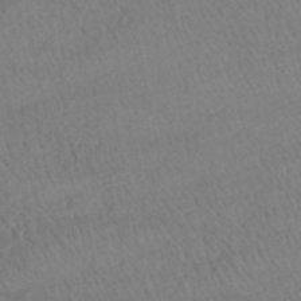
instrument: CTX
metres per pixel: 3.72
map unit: HNhu
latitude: -48.0661
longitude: 102.3495
